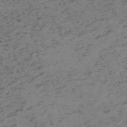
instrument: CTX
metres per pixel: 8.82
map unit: HNb
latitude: -55.2565
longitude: -47.3104
